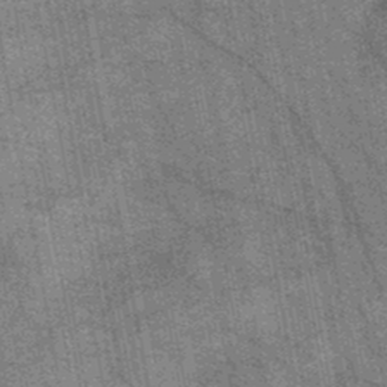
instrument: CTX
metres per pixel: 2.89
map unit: HNb
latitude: -45.0109
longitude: 53.1431
